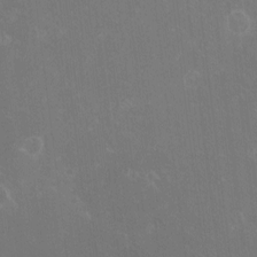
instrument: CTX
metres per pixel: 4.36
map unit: eHh
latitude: -10.6708
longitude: -65.3482
